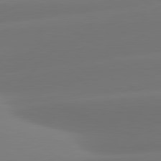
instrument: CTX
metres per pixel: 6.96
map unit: lApd
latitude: 81.5182
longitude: -160.8758
